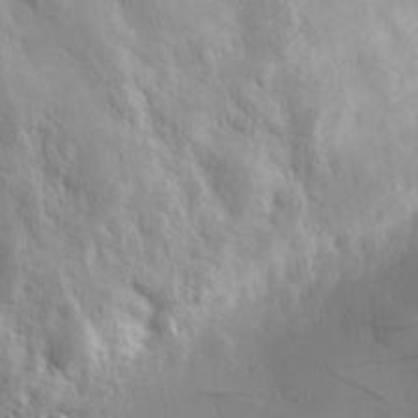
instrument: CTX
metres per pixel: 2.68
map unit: Hve
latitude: 18.8191
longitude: 150.3306
